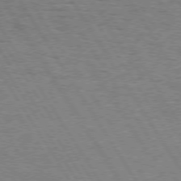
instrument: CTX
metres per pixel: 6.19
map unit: Hpe
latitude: 73.5749
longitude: -143.4049
